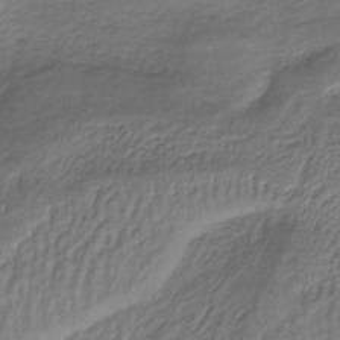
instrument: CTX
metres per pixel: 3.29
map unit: lHb
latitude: -35.8422
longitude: 70.2173
